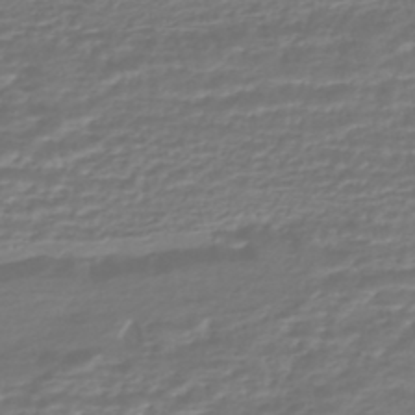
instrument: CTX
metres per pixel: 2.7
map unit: HNhu
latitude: -45.4077
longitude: 96.1795
